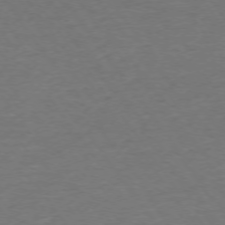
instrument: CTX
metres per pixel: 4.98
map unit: Ap
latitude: -75.2187
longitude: -85.4427
